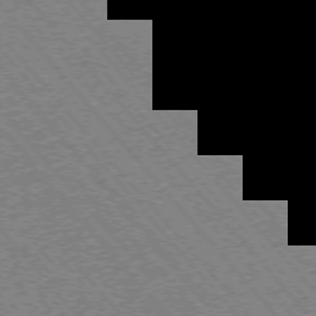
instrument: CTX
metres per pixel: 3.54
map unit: Ap
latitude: -75.3699
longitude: -86.3656
